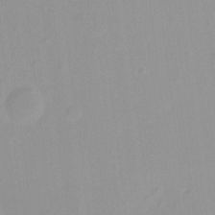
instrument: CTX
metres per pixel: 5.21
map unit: Hto
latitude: -8.5385
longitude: -42.5546
